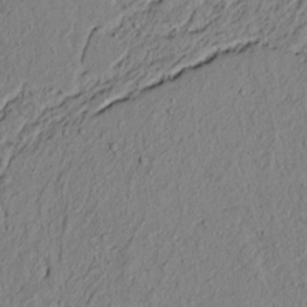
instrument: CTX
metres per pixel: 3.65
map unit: lAvf
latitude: 6.0822
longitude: 167.7855
